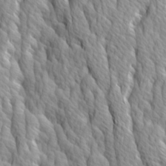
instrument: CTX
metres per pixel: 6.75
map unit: Ave
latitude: 14.4223
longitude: -133.3104
